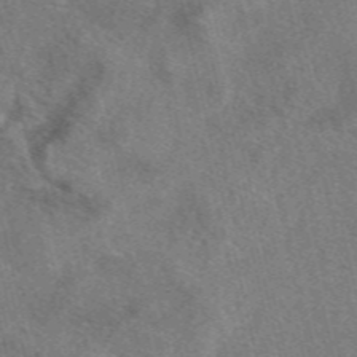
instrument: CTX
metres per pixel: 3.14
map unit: eAb
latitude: 48.2900
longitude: 112.2362
